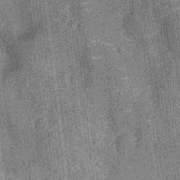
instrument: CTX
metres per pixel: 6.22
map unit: Nhu
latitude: -13.9745
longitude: -23.9528
